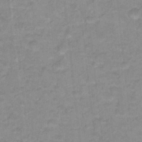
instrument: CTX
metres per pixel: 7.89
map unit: Hto
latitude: 17.1025
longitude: -35.1403
